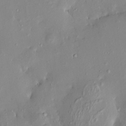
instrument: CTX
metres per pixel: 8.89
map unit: HNhu
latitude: 5.3482
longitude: 1.4266
